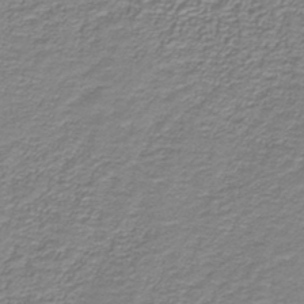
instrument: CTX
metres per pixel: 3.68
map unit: HNb
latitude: -38.5952
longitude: 50.8597
